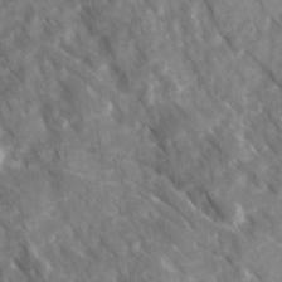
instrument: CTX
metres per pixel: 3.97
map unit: Ave
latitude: 17.2348
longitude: -131.0837
